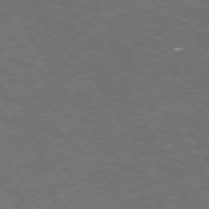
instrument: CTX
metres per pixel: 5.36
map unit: Hpe
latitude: 72.9136
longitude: -124.6112
